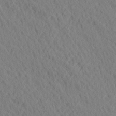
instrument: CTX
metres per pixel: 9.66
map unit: Ave
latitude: 20.8191
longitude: -139.4993
